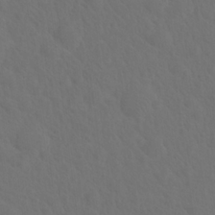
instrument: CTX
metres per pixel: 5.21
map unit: Hto
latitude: 19.5371
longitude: -39.9150
